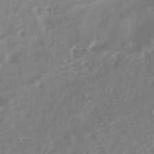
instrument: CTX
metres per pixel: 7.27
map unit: HNhu
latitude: -42.2739
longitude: 92.1228
